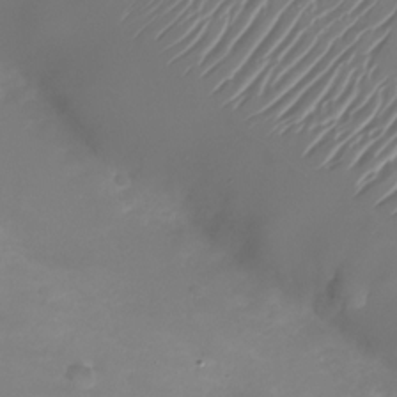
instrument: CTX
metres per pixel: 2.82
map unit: Nhu
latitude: -26.8408
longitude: -72.4223
